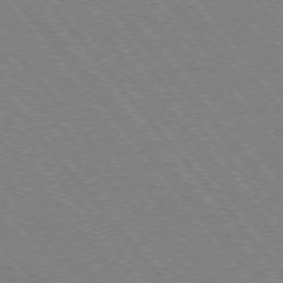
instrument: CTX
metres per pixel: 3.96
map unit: Hpe
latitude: -75.8045
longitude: -13.3860
